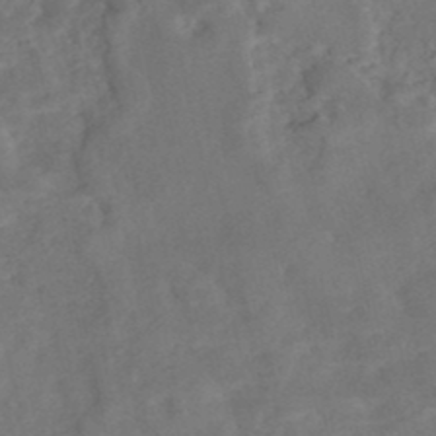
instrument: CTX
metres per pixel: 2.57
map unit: Nhe
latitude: -48.4251
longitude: -171.9717
